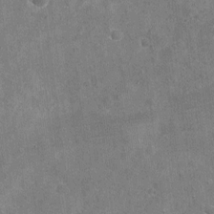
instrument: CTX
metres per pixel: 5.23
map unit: Nhu
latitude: -18.4062
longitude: -56.0633
